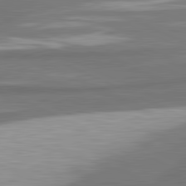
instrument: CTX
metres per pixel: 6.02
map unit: lApd
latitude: 81.6505
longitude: 175.7099
